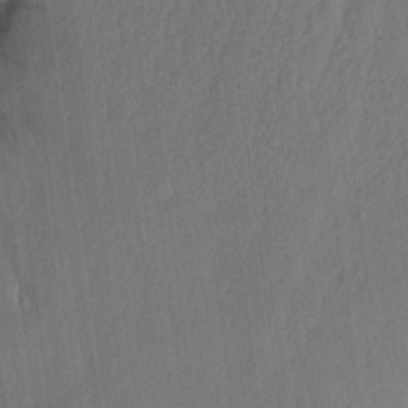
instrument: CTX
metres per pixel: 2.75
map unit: Aa
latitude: 15.4616
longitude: -145.4993
